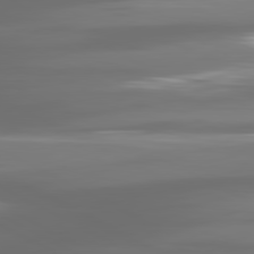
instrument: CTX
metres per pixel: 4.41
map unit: lApd
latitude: 80.8758
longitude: -138.5924
